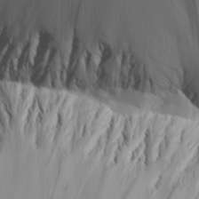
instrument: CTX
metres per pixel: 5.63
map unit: Aa
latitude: 26.2334
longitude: -136.1389
